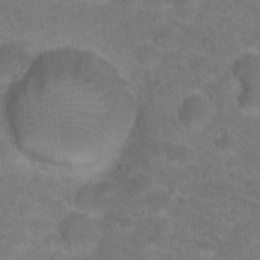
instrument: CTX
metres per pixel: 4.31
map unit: Hto
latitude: 19.1403
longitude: -38.1956
